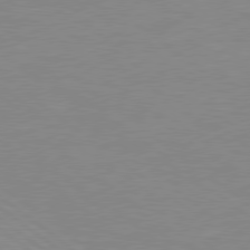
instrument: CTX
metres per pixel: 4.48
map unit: Hpe
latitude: 78.5924
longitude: -124.7813
